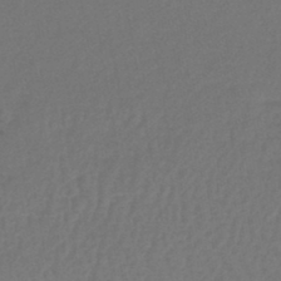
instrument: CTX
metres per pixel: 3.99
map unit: lHb
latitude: -43.4832
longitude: 76.5385
